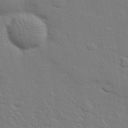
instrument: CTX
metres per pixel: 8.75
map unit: eHh
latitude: 25.9339
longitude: -81.6316
